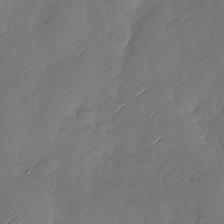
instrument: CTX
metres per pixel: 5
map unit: Nhu
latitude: -29.0109
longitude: -60.2522
